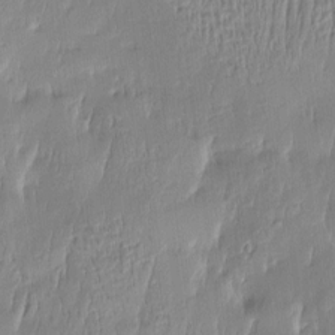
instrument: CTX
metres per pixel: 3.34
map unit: Htu
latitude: -5.5021
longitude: 174.6707
